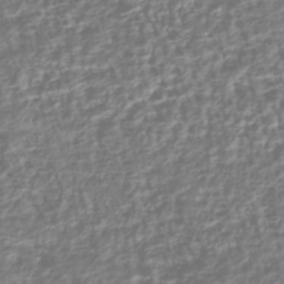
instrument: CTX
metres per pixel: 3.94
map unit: HNhu
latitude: -43.8044
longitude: 106.7463
